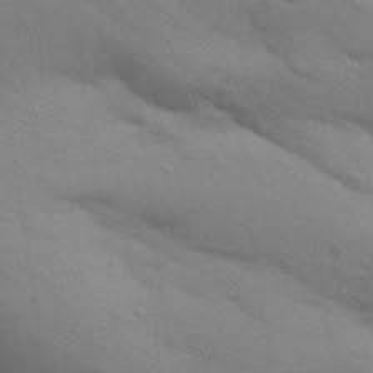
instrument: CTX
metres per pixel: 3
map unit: Aa
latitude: 30.4790
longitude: -147.2915
